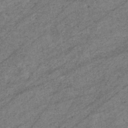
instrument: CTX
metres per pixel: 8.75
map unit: eHb
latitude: -39.7856
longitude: 82.0472
